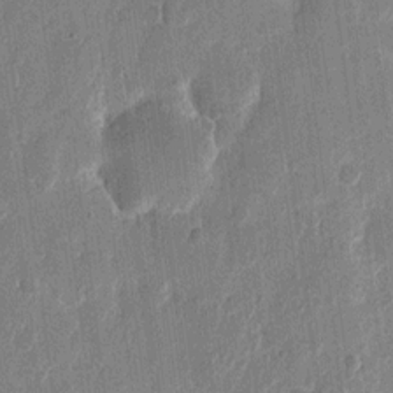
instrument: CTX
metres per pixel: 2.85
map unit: eHh
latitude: 12.3656
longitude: -68.5357
